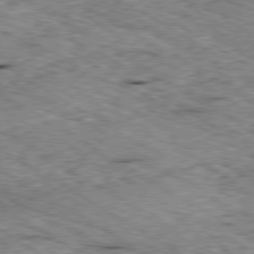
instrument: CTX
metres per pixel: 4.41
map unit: Ap
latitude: -80.2740
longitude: -49.3671
